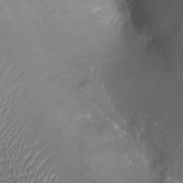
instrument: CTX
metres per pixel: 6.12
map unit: Nhu
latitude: -8.2928
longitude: -92.8191
